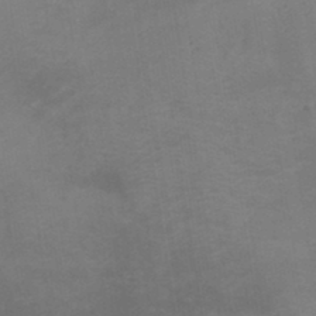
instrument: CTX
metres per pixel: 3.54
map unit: HNb
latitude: -44.9353
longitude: -45.4615
